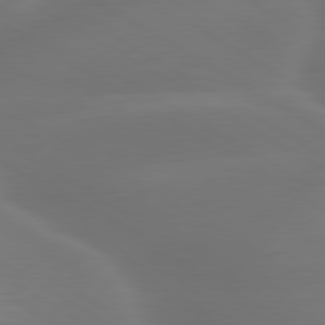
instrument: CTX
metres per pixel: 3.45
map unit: lApd
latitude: 79.9528
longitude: -119.5749
